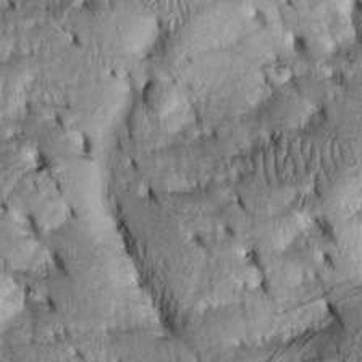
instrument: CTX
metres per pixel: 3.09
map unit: Htu
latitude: -2.8030
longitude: 151.9745
